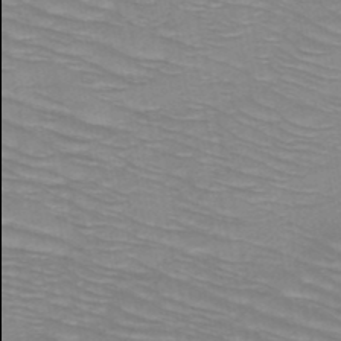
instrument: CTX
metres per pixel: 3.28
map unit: HNb
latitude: -49.5966
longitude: -49.9906
